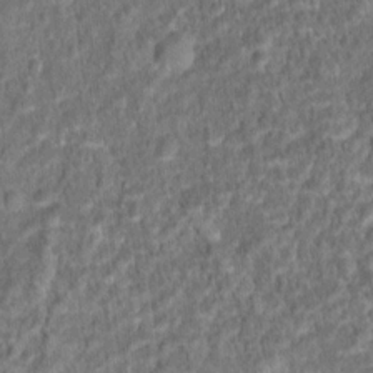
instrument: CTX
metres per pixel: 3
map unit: Hto
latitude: 15.7072
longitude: -39.5371
